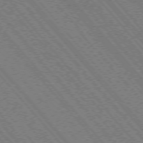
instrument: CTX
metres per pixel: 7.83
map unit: Hpe
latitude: -75.8801
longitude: -12.9892
